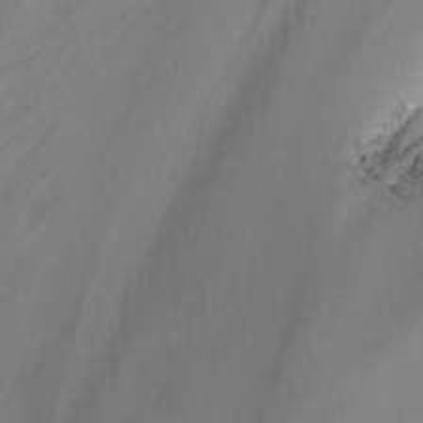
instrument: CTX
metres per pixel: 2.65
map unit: Nhu
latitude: -7.6155
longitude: -77.5371
